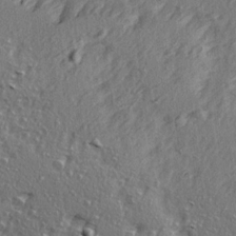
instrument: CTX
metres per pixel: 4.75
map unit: Ave
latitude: 15.4616
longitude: -104.9136
